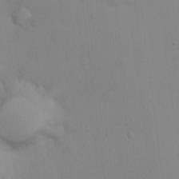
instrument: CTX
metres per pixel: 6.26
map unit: Ht
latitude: 13.0081
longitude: -41.0836
